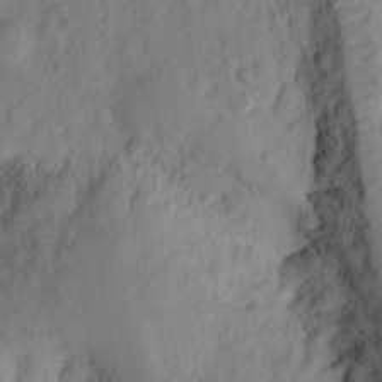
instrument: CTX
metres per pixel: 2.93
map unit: Ht
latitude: 9.7261
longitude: -74.6679
